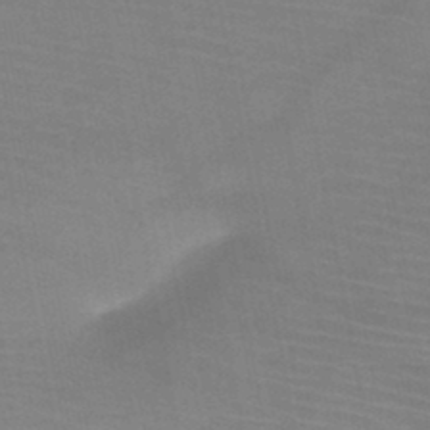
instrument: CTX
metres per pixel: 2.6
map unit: HNb
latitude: -46.3495
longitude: -44.7813
